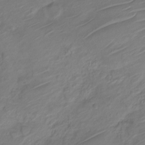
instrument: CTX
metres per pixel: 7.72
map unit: Nve
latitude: -19.1242
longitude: 106.9164
